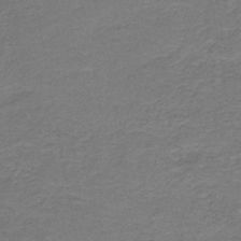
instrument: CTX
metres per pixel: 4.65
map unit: HNb
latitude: -45.0109
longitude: 52.5384
